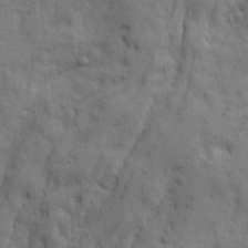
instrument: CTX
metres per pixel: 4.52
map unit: Ave
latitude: 21.7450
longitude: -130.3657
